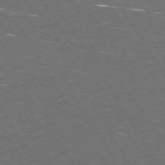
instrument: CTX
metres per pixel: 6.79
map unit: Hpe
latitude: 72.6491
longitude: -124.6112
